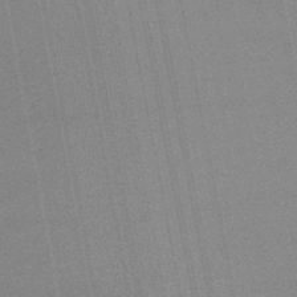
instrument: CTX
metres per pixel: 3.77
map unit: lHb
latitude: -48.6141
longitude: 71.6155
